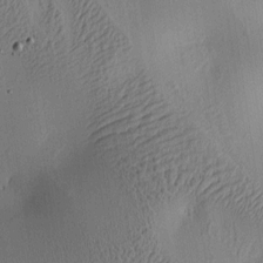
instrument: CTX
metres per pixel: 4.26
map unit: lAa
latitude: 5.6505
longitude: -113.1592
